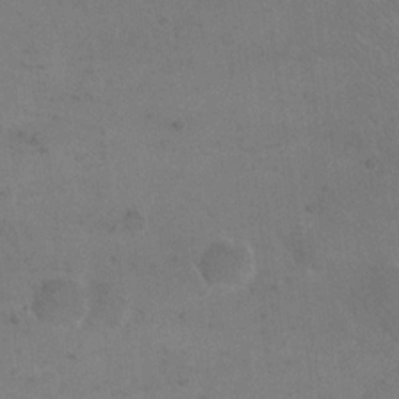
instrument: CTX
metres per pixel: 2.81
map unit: eHh
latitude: 19.3481
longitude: -64.4034
